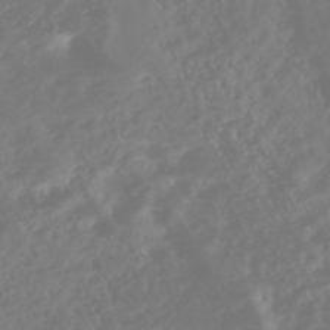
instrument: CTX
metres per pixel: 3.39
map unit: Nhe
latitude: -46.8597
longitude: 152.1039
